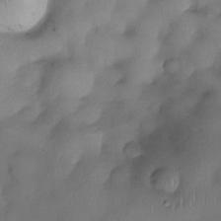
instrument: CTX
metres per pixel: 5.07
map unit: eHh
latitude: -23.5588
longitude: 15.8612
